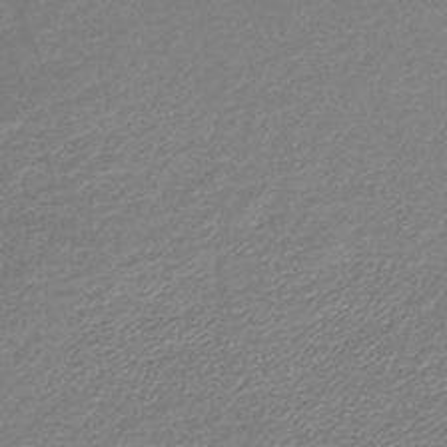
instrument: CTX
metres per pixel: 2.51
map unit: lHb
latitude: -45.1620
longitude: 59.2564
